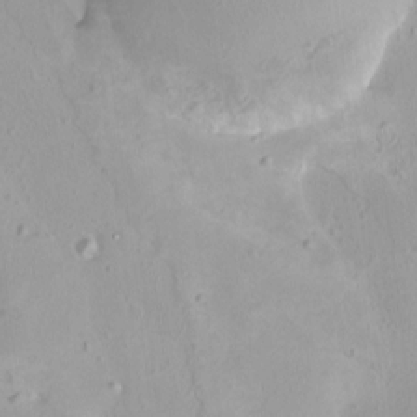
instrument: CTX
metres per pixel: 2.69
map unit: HNhu
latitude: 3.7260
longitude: 5.5210
